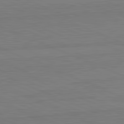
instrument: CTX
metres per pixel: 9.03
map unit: lApd
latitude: 82.2144
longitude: 166.7841
